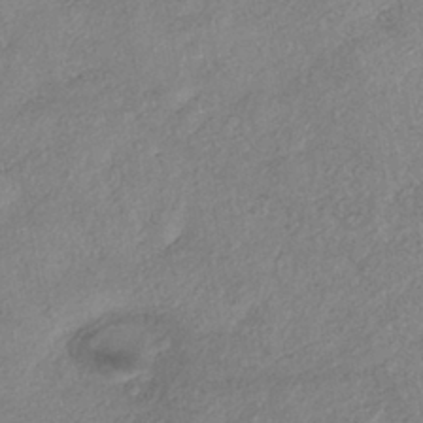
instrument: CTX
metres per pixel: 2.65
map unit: eHh
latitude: -41.9745
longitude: 119.9556
